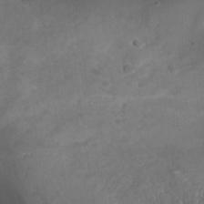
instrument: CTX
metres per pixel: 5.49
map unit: Nhu
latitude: -28.7652
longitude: -63.5182
